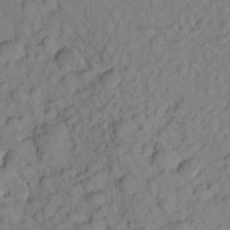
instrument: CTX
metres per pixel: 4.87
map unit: Aa
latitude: 23.5749
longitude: -147.7828
